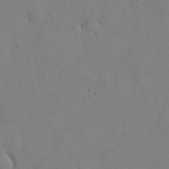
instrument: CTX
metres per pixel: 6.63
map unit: Nhu
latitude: 28.3467
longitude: -72.7625
